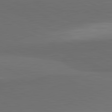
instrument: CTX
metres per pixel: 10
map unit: lApd
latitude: 81.9528
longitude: 158.6329
